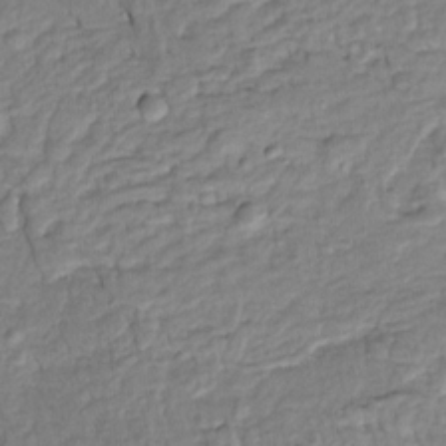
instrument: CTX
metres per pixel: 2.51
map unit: Htu
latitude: -5.4832
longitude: 154.0472
